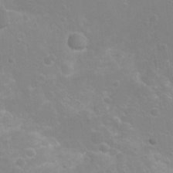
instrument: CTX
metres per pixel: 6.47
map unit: Nhu
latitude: 7.1403
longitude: -19.8205
